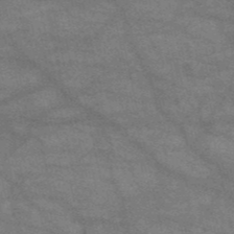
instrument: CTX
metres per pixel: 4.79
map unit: HNb
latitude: -52.5384
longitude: -42.6113
